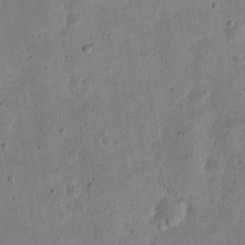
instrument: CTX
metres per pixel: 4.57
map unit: eHh
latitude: 21.3293
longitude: -69.1214
